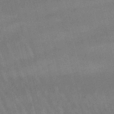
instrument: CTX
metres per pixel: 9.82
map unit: lHb
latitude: -46.9164
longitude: 76.4818
